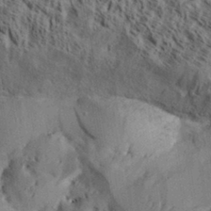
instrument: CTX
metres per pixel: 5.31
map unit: Aa
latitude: 31.3671
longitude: -138.5168
